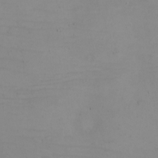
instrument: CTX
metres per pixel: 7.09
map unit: eHh
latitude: -5.8989
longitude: -80.7246
